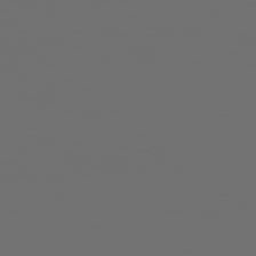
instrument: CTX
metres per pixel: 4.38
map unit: Hpe
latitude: 78.6302
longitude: 176.2928
